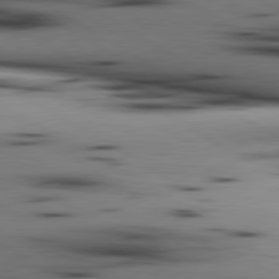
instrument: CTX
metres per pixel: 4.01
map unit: lApd
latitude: 80.3278
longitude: 160.6896
